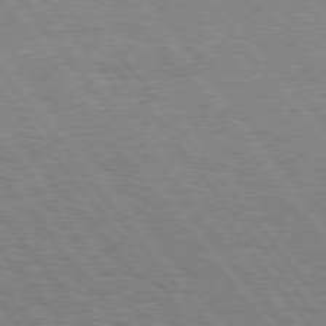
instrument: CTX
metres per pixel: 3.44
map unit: Hpe
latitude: 75.0081
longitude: -139.1592
